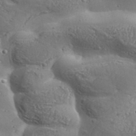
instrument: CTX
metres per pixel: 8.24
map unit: Aa
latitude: 33.0081
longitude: -134.2900
